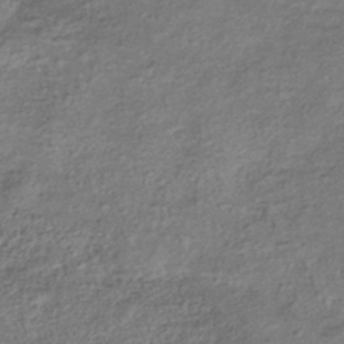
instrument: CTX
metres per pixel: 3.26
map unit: eHb
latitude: -35.9556
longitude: 80.3495
